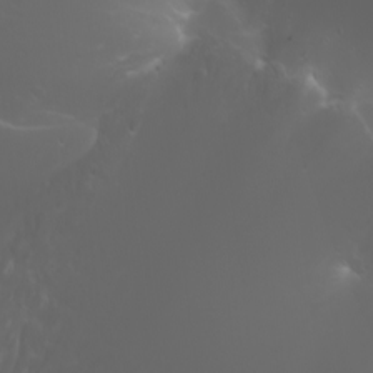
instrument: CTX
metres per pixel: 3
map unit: Htu
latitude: -5.0108
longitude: -88.2334
